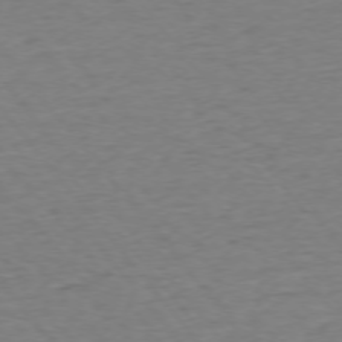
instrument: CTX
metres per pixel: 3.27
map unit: Ap
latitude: -75.6155
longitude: -88.8380
